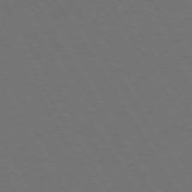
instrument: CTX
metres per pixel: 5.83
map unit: Hpe
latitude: 73.3104
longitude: -127.8583
